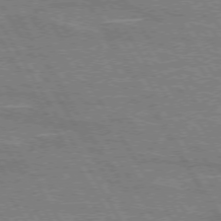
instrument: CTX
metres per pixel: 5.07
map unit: lApd
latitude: 72.9892
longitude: -55.8772
